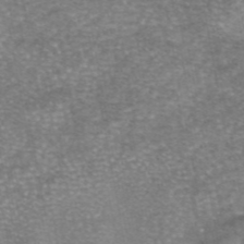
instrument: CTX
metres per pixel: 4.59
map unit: eAb
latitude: 45.9717
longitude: 104.7463
